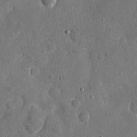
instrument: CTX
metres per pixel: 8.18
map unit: eHh
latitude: 11.5371
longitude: -67.6316
